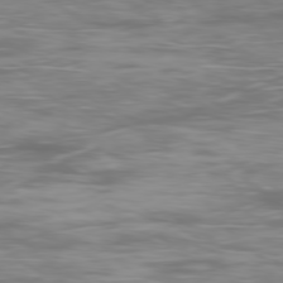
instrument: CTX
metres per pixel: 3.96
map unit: Ap
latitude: -79.4265
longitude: -74.8758
